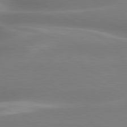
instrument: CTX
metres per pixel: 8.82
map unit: lApd
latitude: 80.1011
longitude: -138.1578
